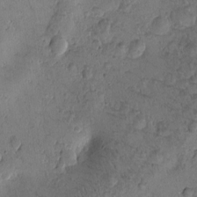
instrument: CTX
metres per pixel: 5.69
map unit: Htu
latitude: -1.1809
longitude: 170.1228
